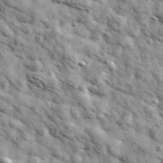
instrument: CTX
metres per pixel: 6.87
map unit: Ave
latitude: 41.4049
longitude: -107.1781
